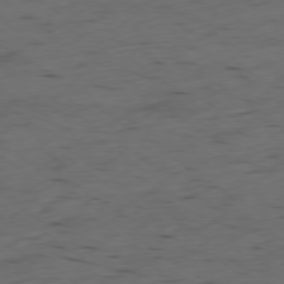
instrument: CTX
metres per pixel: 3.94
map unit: Ap
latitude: -77.6911
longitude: -72.1956
